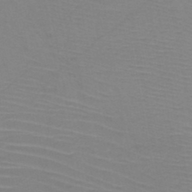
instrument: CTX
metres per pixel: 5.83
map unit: HNb
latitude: -46.0661
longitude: -42.6302
